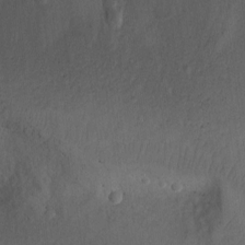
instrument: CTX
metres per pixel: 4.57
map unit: Ht
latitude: -2.3117
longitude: -28.7057
